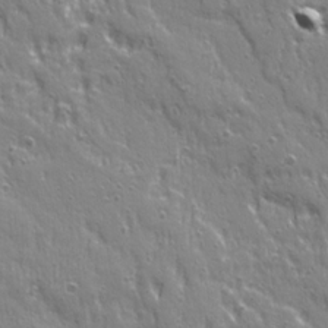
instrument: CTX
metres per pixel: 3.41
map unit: Ave
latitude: 21.8961
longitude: -134.8947
